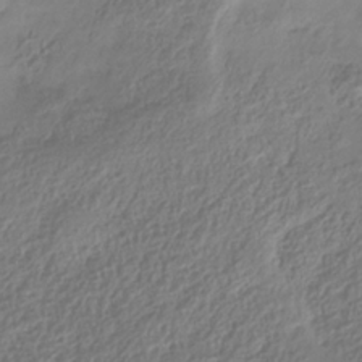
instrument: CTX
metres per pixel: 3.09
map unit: Hve
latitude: -34.2173
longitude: 88.6896
